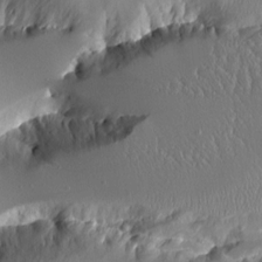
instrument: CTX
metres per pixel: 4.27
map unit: Aa
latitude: 12.2334
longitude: -126.6491
